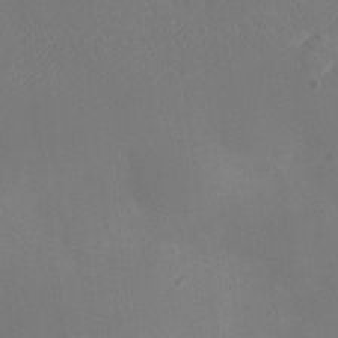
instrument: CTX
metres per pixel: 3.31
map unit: Ht
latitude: -11.0298
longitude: -22.9892
